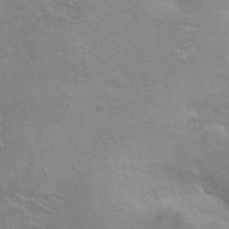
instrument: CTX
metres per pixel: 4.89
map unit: Ht
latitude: 1.2537
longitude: -44.4979
